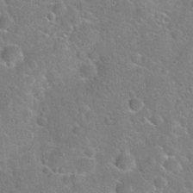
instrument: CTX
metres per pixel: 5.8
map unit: Hto
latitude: 21.7261
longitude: -51.2537
